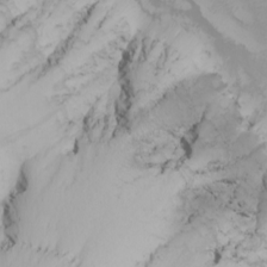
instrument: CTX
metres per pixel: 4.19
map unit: Nhu
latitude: -5.9745
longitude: -90.4034
